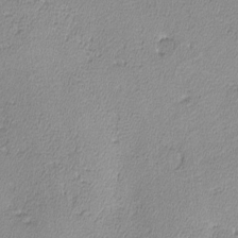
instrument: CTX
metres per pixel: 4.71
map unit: lHvf
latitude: -13.5210
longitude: -102.1389
